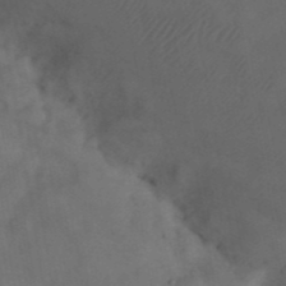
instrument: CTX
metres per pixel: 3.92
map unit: Nhu
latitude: 26.8569
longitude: -70.0444
